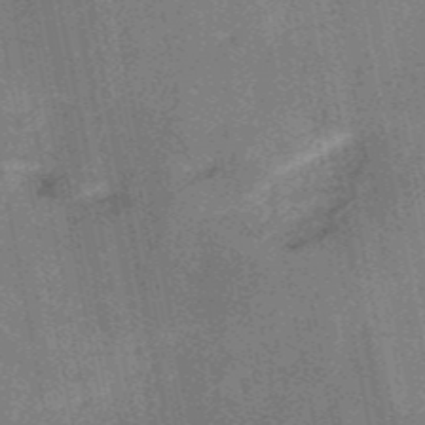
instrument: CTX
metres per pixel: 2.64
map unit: HNb
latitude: -52.7841
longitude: -49.3671
